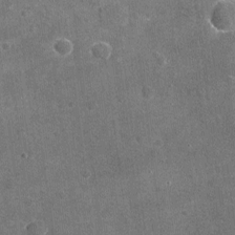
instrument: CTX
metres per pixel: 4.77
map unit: Nhu
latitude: -17.1620
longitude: -56.1388
